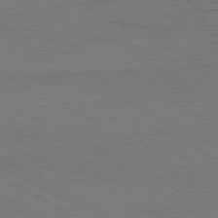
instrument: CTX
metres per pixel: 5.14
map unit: Ap
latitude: -79.5399
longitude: -82.2333
